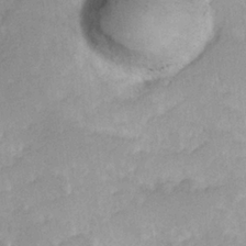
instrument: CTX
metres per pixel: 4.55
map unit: Hve
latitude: 24.8380
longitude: 145.1242
